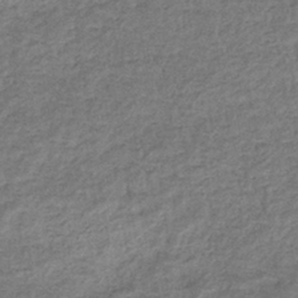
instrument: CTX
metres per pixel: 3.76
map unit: eHb
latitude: -36.2361
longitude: 80.4251
